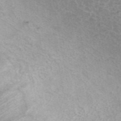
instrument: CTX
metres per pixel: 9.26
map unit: ANa
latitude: 44.8191
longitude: 25.2376
